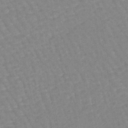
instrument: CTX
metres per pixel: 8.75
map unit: lHb
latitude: -44.5763
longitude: 80.4818
